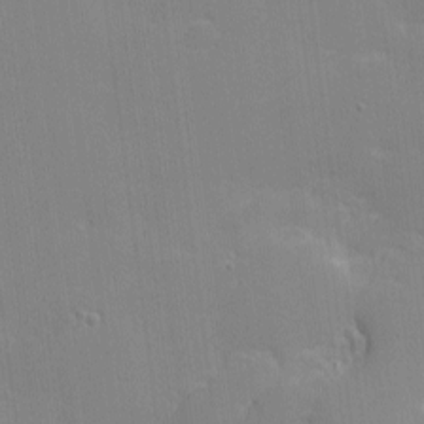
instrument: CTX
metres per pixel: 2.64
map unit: eHh
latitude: -2.6140
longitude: -79.8584
